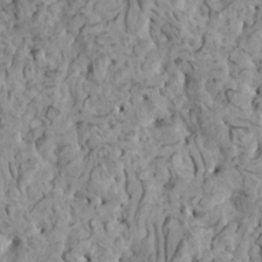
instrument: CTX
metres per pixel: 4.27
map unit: HNhu
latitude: 5.9906
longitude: -1.2537
